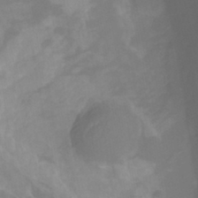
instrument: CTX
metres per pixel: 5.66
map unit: HNhu
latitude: -27.2753
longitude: 74.1417
